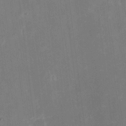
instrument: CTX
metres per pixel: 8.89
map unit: eHh
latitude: 5.9150
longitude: -69.6316
